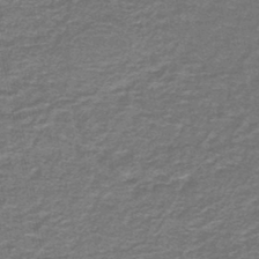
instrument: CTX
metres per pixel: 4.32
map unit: lHb
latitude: -43.8611
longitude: 55.0487
